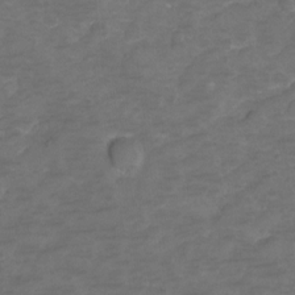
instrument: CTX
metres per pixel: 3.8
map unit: Hto
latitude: 4.0255
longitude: -33.0647
